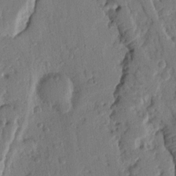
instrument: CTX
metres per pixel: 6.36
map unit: Nhu
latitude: 15.1970
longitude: -78.8002
